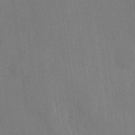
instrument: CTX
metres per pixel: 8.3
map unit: Hve
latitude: 26.4412
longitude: 151.0675
